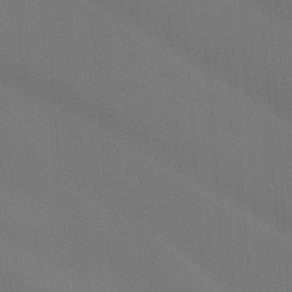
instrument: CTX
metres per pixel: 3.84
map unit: Ht
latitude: -4.7841
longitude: -62.9514
